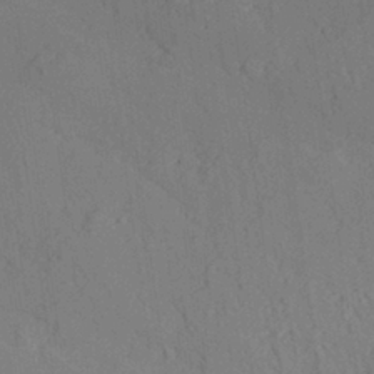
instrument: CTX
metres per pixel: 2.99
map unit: lAvf
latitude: 28.7435
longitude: -109.1970
